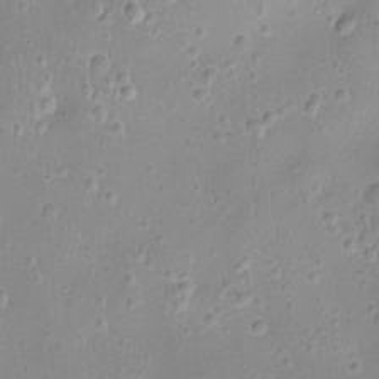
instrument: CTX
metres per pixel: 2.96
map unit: Ht
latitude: -8.0850
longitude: -21.1781
